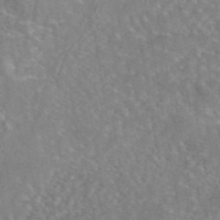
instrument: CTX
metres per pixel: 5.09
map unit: eAb
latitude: 44.9513
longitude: 109.4454
